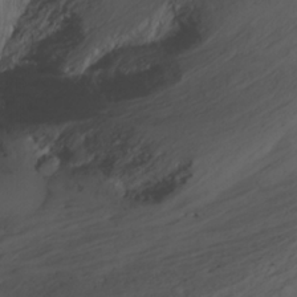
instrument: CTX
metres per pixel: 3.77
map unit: Nhu
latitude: -7.7100
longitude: -68.7057
